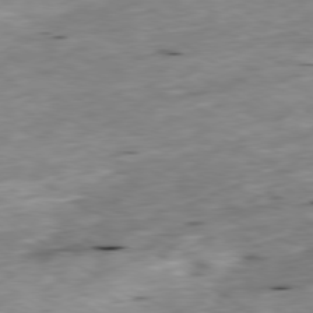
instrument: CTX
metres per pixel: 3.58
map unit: Ap
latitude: -79.6721
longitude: -90.8191
